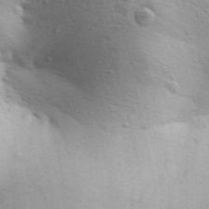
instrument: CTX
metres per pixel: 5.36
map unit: Aa
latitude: 29.6127
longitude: -146.3846
